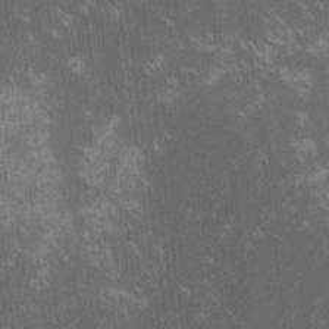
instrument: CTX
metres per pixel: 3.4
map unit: lHvf
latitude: -14.1984
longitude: -103.0269
